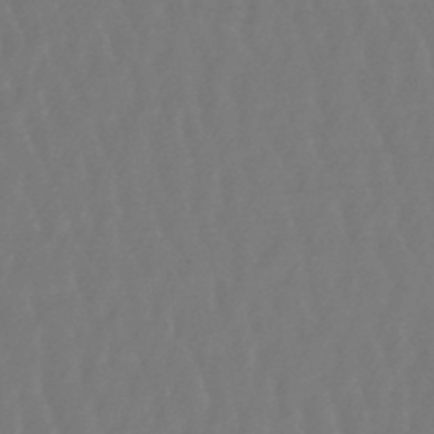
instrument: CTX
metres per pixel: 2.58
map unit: lHb
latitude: -47.3509
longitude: 62.0661
